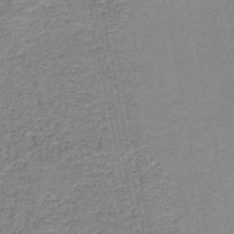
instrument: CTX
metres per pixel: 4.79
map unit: HNb
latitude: -50.0283
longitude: -49.4237
